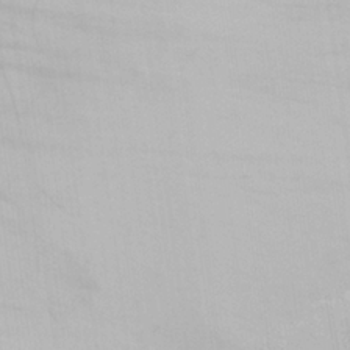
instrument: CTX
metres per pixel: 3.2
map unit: Aa
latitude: 25.3481
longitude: -131.1593
